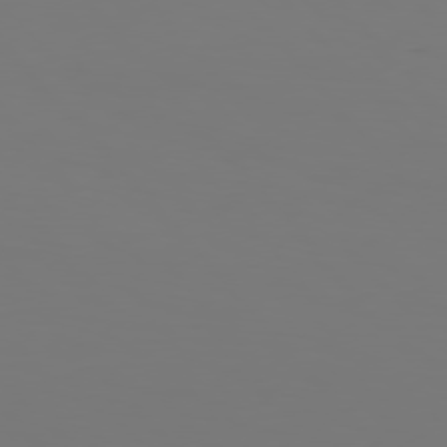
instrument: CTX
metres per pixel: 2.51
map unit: Hpe
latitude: 76.2900
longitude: -133.0081
